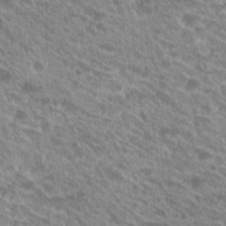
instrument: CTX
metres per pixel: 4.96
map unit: Hto
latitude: 21.2915
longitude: -34.4223
